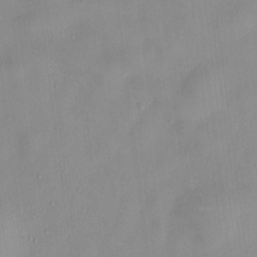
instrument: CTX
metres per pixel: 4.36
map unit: HNhu
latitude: 0.6112
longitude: -5.0080
